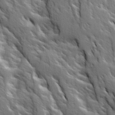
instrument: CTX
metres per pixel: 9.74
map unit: Ave
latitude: 14.9514
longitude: -131.8962
